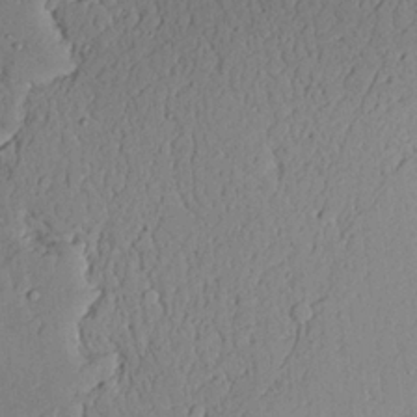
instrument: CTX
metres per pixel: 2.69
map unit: lAvf
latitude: 23.0080
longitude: -109.8772
